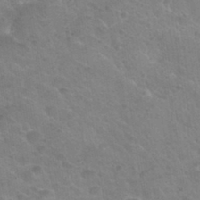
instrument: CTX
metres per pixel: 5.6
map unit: Nhu
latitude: 32.2711
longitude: -51.9717
